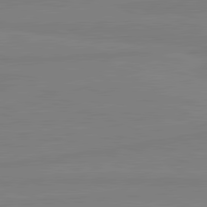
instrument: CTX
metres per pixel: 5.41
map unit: lApd
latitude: 81.5938
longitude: -177.3670
